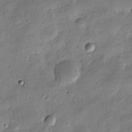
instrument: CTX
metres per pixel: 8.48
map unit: Nve
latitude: -25.4643
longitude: 106.4818
